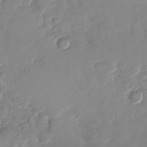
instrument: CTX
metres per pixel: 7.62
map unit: Nhu
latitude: -27.3698
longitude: -75.9528
